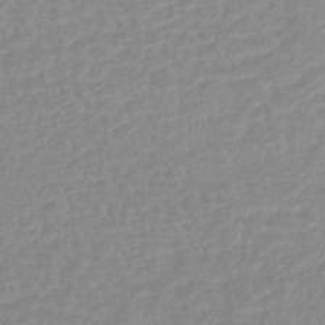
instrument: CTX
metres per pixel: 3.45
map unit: lHb
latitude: -44.1795
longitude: 74.3873
